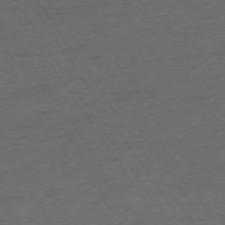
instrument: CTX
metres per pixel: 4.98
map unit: Ap
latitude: -74.2362
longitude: -75.2915
